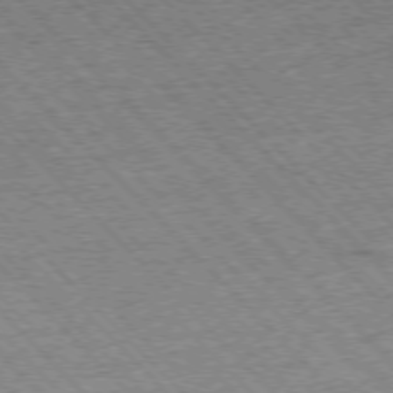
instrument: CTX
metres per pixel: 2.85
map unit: Hpe
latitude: -76.5196
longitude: -15.4994
